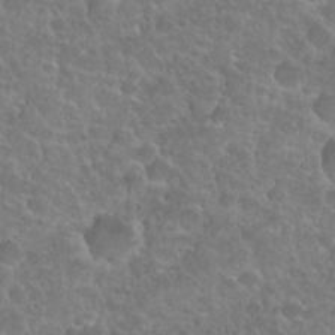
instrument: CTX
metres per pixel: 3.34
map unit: Nhu
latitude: 27.5560
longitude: -52.6491
